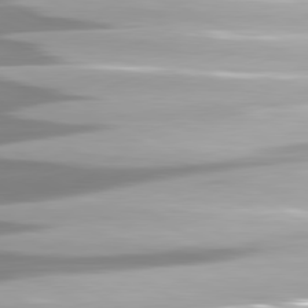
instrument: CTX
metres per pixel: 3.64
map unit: lApd
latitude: 81.1970
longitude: -139.9150
